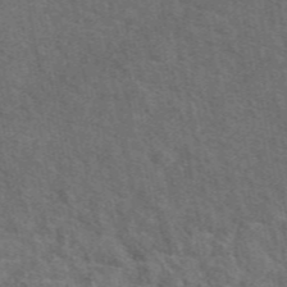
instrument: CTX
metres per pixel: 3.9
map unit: eAb
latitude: 49.6127
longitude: 115.7288
